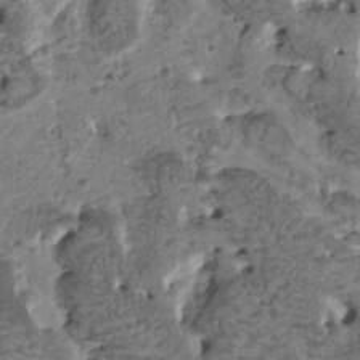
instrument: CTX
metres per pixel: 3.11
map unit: HNhu
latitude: 0.0444
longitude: 3.1242
